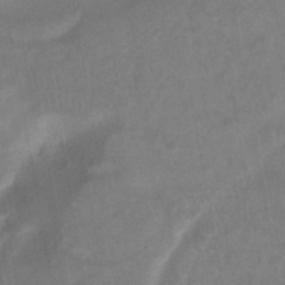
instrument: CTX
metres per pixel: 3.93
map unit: HNhu
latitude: -45.4265
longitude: 92.3306
